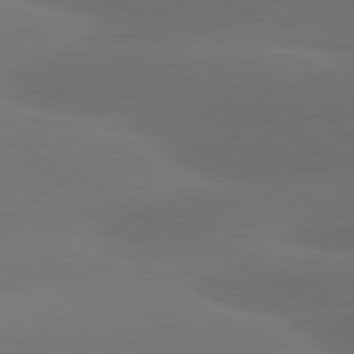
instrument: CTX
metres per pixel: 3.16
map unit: lApd
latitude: 81.0836
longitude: -147.9528
